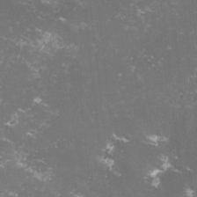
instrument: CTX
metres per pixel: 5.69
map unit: lHvf
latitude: -13.8045
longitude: -99.4615
